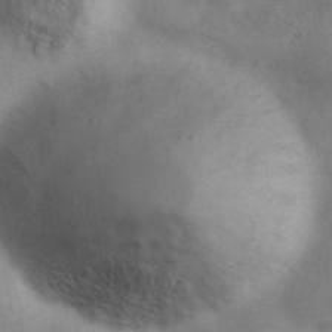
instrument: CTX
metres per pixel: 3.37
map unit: Ave
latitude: 38.9891
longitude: -106.8947
